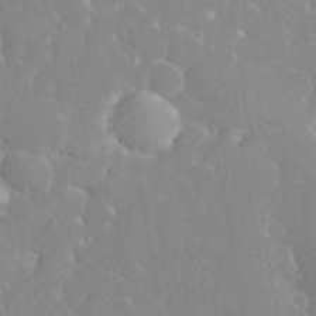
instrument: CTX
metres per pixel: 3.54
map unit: eHh
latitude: 35.0647
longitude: -63.9528
